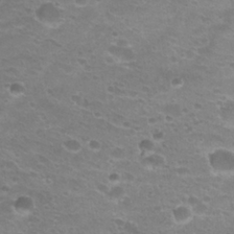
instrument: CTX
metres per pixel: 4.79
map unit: Hto
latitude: 25.5749
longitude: -29.7072
